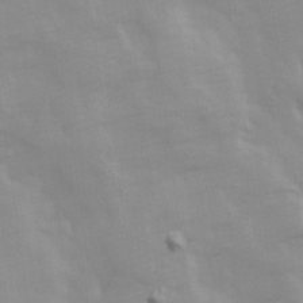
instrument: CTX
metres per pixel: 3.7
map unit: Ave
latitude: 13.6883
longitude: -104.4412
